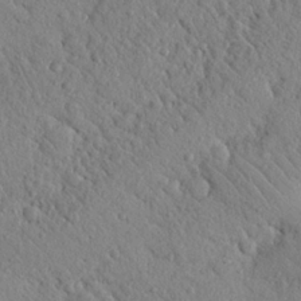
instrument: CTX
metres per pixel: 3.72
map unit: Nhu
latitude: 22.2900
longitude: -76.3656
